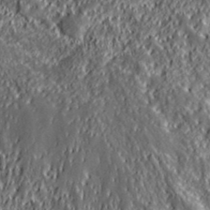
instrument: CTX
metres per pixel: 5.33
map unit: lHvf
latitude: 39.4615
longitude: -88.5735
